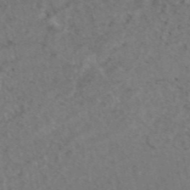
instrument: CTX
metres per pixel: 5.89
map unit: eAb
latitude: 45.2726
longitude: 114.3306
